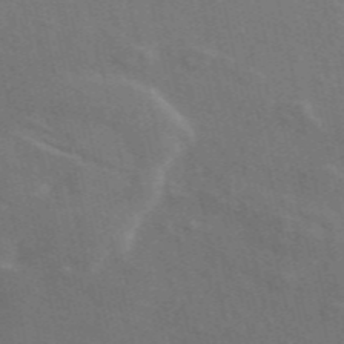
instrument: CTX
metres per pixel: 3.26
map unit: ANa
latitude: 49.3482
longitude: -81.8016
